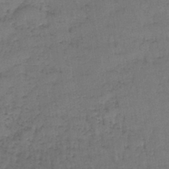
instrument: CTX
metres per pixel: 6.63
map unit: lHb
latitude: -43.2942
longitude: 59.1053
